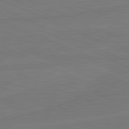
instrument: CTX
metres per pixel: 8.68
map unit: lApd
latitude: 81.9717
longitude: -177.8961
